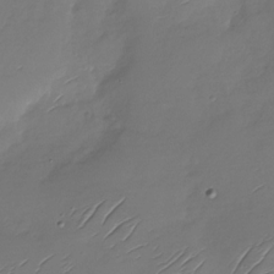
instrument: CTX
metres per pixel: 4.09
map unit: Nhu
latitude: -28.7085
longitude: -60.2333
